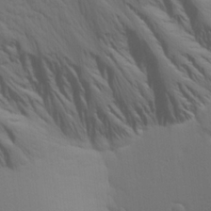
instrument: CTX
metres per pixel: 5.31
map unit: Aa
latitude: 18.9324
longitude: -142.8191
